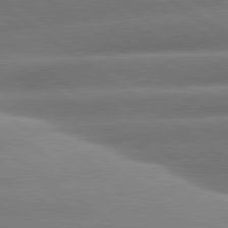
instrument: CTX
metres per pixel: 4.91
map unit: lApd
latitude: 81.0080
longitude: -157.4804
